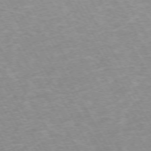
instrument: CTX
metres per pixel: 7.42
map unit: Hpe
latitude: -72.4629
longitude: 10.2362
